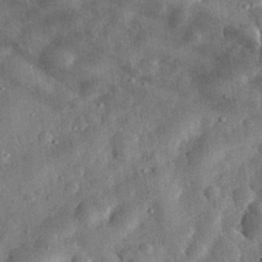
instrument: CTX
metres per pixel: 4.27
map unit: eHh
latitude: 32.7435
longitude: -76.6112
